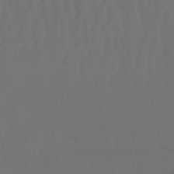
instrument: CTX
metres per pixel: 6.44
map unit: eHb
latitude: -51.2754
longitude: 76.6896
